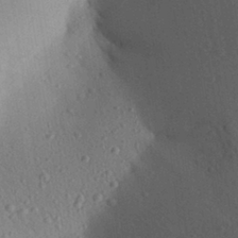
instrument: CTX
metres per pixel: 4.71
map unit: Aa
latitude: 27.8583
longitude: -148.2900
